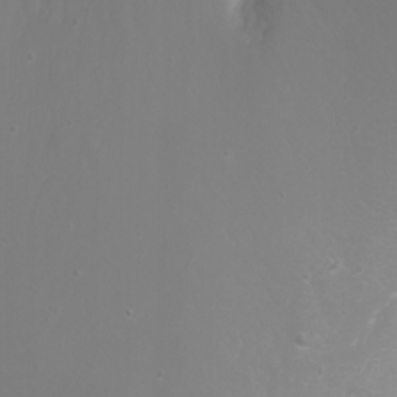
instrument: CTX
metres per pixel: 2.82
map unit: Nhu
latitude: -4.9730
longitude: -73.8773
